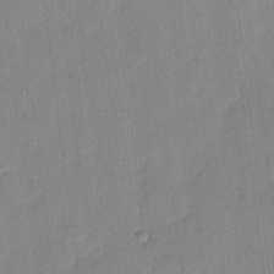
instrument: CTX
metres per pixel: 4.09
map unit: eHh
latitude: 9.0270
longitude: -68.5924
